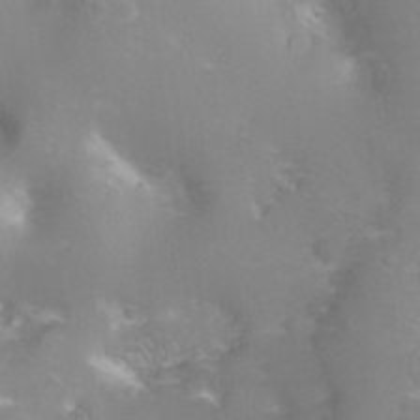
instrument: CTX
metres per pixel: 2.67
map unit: Hto
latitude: -4.8408
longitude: -35.4993
